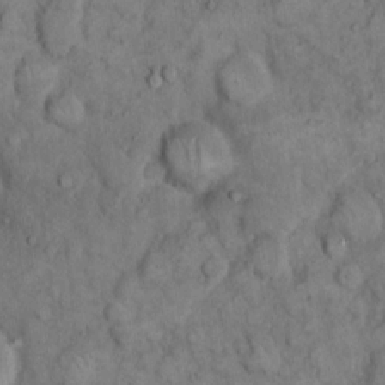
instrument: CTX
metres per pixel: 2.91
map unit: eHh
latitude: 11.9717
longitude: -64.5546
